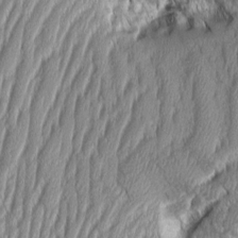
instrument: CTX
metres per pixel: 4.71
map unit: Aa
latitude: 8.5357
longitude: -129.4993
